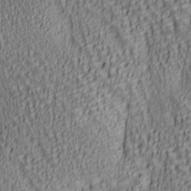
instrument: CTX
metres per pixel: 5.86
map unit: lAa
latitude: 6.8380
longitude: -116.4790
